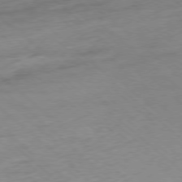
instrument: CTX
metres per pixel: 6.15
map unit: Ap
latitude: -77.9367
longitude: -97.2726
